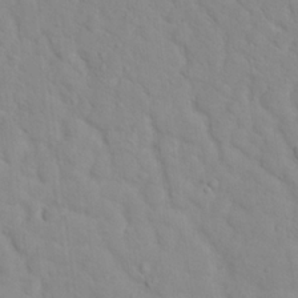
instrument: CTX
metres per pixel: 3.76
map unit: Hto
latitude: 17.1970
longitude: -36.3656
